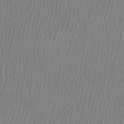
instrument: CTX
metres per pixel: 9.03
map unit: Htu
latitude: -8.7463
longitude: -75.2159
